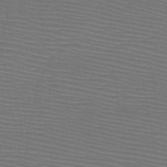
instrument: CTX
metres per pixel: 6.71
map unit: HNb
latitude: -47.8800
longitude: -42.5924
